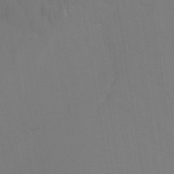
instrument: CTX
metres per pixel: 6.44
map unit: Ht
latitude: -15.3888
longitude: -51.5182
